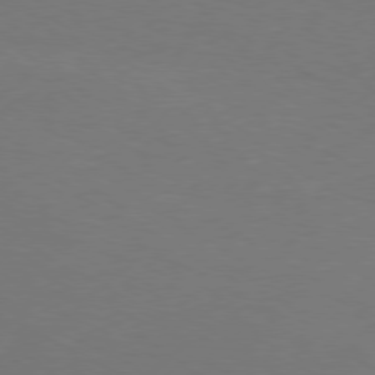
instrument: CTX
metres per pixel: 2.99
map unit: Hpe
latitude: 75.9717
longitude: -131.0837
